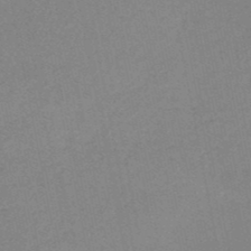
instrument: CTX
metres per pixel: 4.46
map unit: HNb
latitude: -50.8597
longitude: -52.6302
